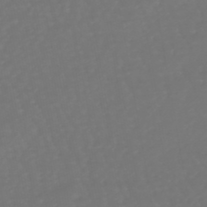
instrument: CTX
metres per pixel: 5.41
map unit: lHb
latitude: -47.2187
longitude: 79.9178
